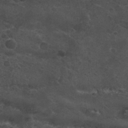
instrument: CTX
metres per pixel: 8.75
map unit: Nhu
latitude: 29.4615
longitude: -53.2726
